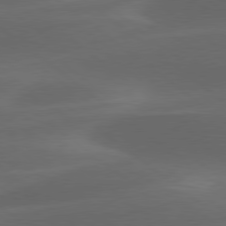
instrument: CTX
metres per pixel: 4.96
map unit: lApd
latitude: 78.7624
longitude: -48.7624
